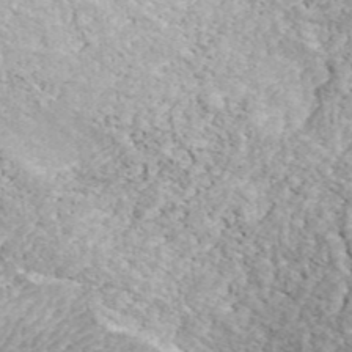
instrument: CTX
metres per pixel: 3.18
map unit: ANa
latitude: 45.2537
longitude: 37.6910
